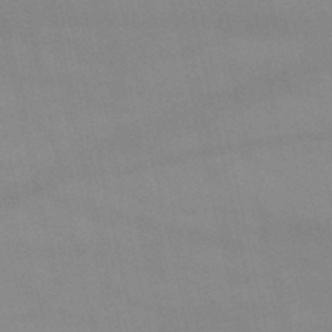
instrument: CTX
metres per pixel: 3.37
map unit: lHb
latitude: -48.2740
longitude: 70.4062
